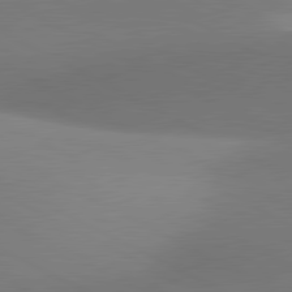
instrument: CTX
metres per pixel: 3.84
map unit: lApd
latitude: 81.0458
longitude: 135.1620
